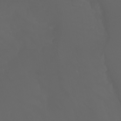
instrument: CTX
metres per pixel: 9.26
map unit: Nhu
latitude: -7.6344
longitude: -84.4601
